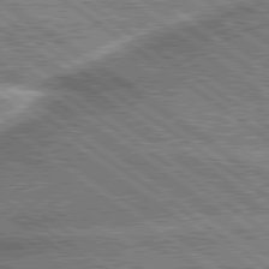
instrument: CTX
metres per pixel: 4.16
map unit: lApd
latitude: 79.7261
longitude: -135.4237
